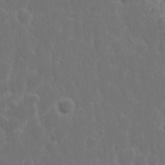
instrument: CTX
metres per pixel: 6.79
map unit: Nhu
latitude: 15.0648
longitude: -73.5560
